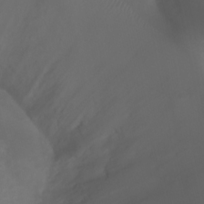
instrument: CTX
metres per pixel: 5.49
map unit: Ht
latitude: 1.6882
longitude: -22.0255
